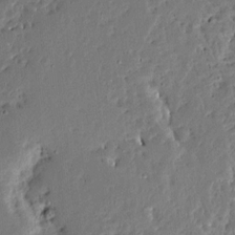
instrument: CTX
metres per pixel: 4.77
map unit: Ave
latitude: 13.6505
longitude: -137.9339
